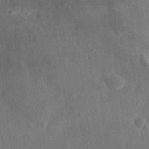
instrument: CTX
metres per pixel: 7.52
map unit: eHh
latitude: 29.1403
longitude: -76.7057
